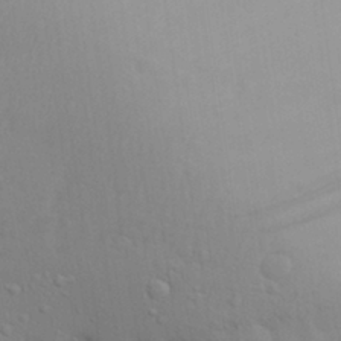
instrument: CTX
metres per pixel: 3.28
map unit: Aa
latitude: 29.3104
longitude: -132.5546
